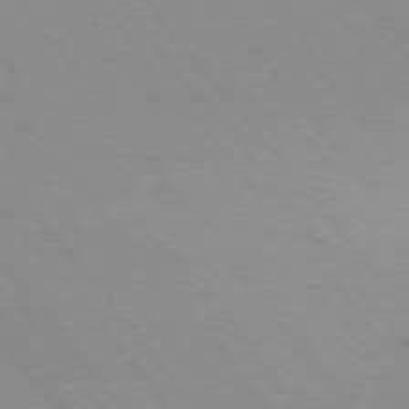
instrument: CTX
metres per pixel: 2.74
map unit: Hpe
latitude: 75.5749
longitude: -143.6694
